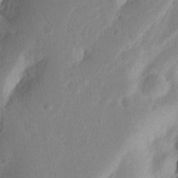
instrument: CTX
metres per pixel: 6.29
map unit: Nhu
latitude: 15.9906
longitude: -74.7435
